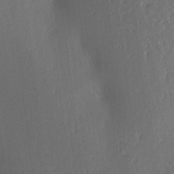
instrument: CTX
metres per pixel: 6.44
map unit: Aa
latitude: 15.2159
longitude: -147.8962
